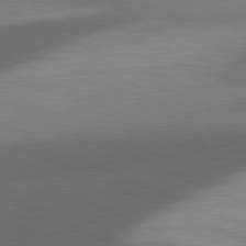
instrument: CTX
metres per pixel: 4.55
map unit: lApd
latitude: 81.5182
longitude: 132.6519
